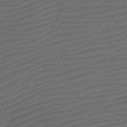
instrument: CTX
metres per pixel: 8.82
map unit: Htu
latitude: -11.3888
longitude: -72.1389
